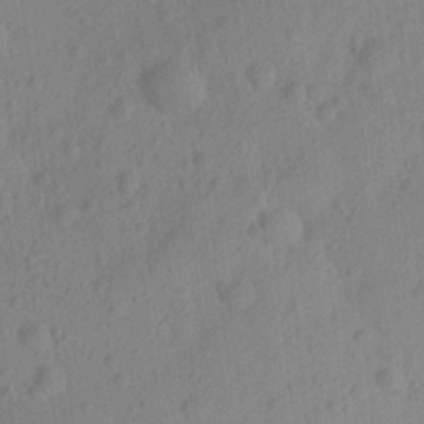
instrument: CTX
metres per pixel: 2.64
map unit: Ave
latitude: 21.8961
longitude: -137.7450
